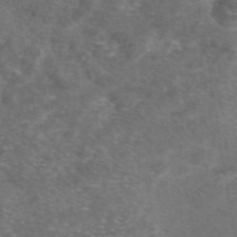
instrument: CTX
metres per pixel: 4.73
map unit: eAb
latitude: 47.4049
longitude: 111.1998
